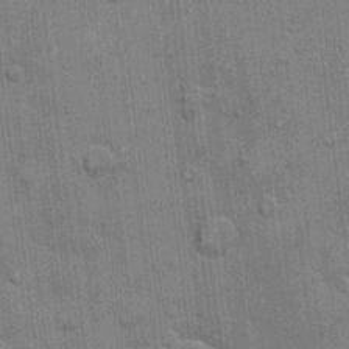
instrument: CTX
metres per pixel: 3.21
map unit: eHh
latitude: 10.2712
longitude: -65.1970
